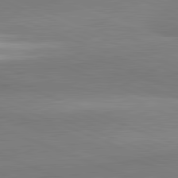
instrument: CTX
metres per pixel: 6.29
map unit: lApd
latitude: 82.0633
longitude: 160.3495
